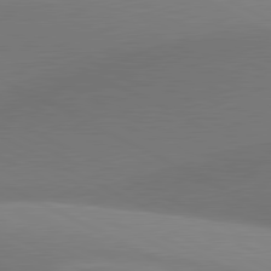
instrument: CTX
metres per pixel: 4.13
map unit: lApd
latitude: 81.1214
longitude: 135.2565
